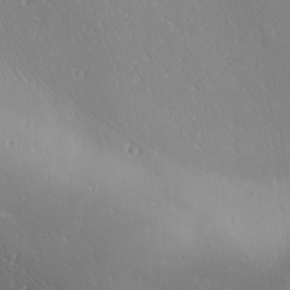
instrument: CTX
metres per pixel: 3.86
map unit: Ave
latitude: 20.6113
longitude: -137.7639
